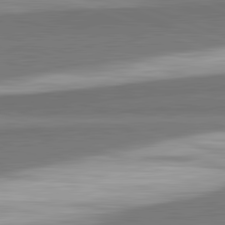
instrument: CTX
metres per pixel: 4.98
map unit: lApd
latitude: 82.4412
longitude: 160.4062
